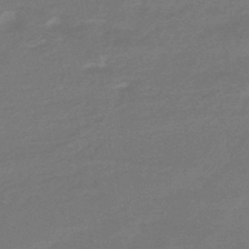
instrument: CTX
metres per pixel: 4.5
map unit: HNhu
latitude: -45.8800
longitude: 90.0472
